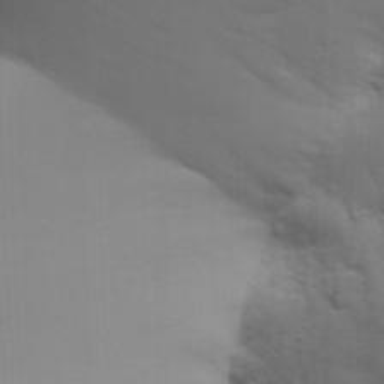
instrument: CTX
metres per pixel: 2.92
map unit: Aa
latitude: 31.3671
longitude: -141.2348
